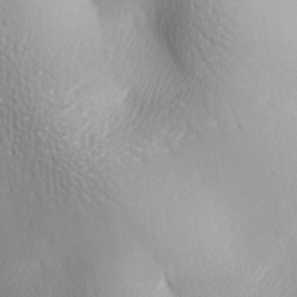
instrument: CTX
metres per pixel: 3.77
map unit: lAa
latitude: -5.8233
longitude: -122.3845
